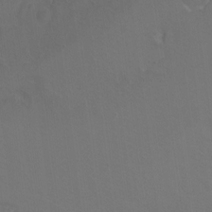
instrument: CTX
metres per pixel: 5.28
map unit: Hto
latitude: 3.0269
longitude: -32.6679
